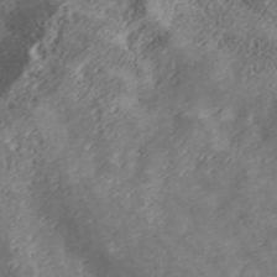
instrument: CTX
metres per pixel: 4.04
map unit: ANa
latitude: 41.0458
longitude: 34.2550
